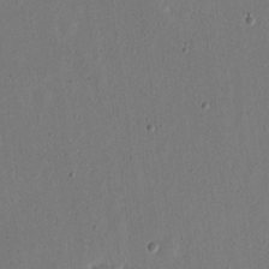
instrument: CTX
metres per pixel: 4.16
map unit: eHh
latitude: 16.5735
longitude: -70.2711
